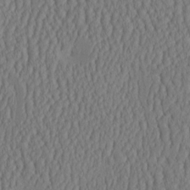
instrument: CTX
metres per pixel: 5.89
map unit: HNhu
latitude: -3.2564
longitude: 13.2943
